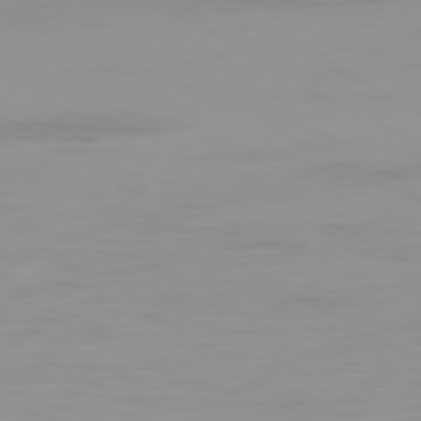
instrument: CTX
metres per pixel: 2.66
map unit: Ap
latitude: -79.6344
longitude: -76.6868
